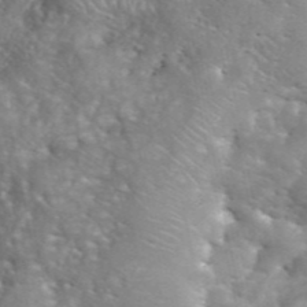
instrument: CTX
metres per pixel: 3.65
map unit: eHh
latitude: 40.6112
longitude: -57.0836
